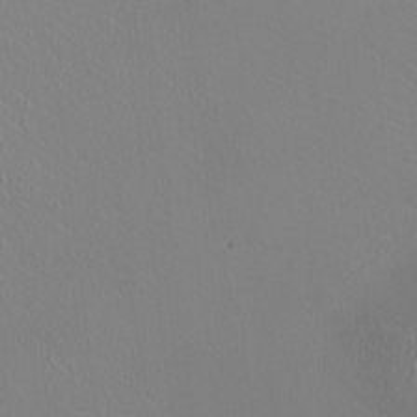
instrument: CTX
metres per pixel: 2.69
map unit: HNhu
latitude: -0.5763
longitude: -1.7638
